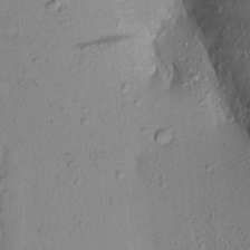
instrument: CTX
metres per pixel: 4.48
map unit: Aa
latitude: 18.9702
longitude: -148.7057
